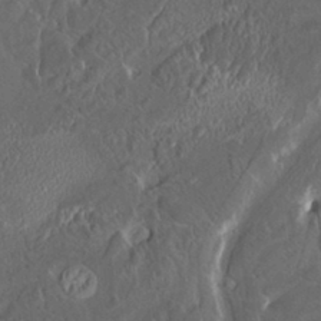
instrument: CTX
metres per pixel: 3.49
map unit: HNhu
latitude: 5.3293
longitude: 12.7652
